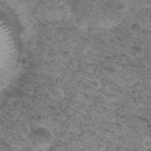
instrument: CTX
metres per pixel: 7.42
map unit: Nhu
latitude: 17.1403
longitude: -31.1970
